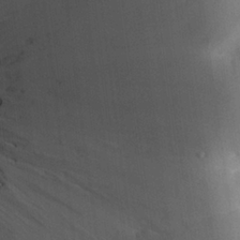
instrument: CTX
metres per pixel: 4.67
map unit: Aa
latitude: 25.3103
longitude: -132.2334
